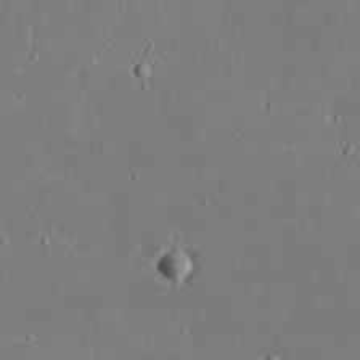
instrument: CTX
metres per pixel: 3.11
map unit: eHh
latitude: 19.9717
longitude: -72.6869
